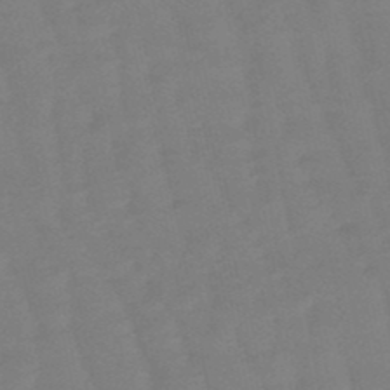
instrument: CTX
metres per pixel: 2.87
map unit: eHb
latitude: -50.0661
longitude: 77.1053
